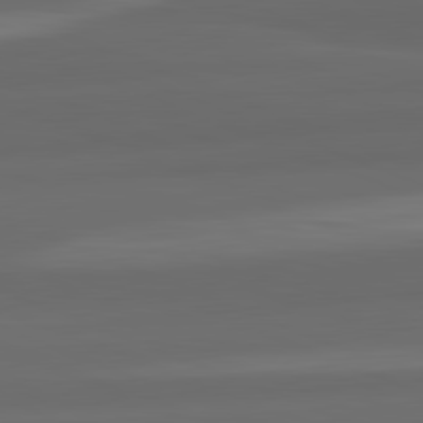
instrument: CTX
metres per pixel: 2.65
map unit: lApd
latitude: 82.3089
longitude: -171.3482
